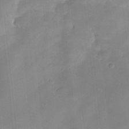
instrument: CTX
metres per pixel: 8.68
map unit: HNhu
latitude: -23.5021
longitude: 49.8423
